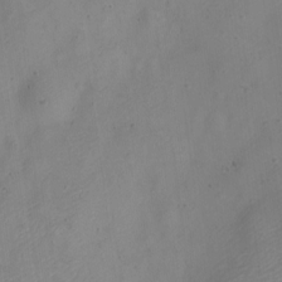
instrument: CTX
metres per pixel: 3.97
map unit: Nve
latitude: -22.7086
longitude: 106.9353
